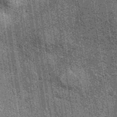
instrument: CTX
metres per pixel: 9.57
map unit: eAb
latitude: 39.9717
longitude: 107.3698
